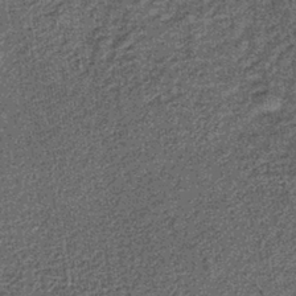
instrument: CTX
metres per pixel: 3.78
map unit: lHb
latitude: -39.3698
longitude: 65.7667
